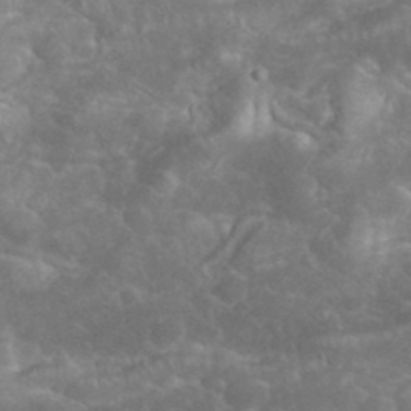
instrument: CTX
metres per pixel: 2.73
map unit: eHh
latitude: 34.2333
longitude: -64.1578
